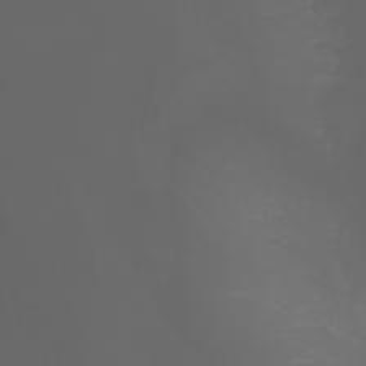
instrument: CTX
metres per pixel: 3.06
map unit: Nhu
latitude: -5.5588
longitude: -89.0081
